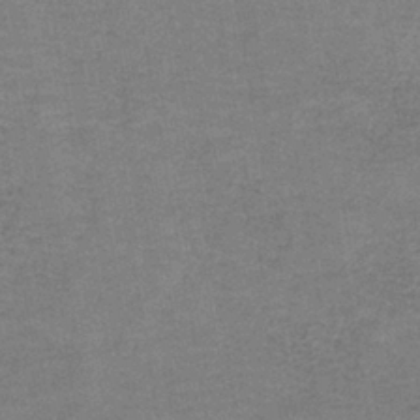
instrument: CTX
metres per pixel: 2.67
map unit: eAb
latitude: -36.3306
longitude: 51.8989
